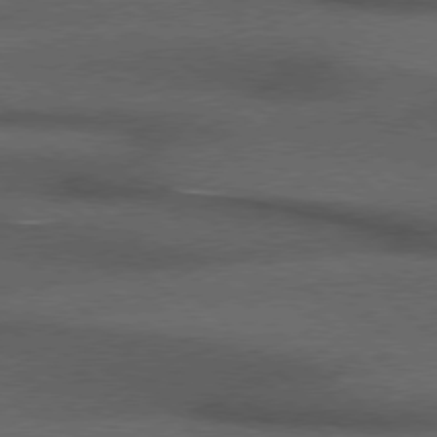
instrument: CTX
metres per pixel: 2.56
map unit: Hpe
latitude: 77.1781
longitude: -157.0836
